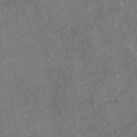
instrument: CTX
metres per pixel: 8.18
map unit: HNhu
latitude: -43.2187
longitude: 101.8800
